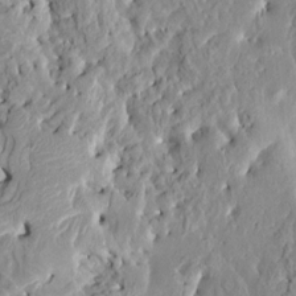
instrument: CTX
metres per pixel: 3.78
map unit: HNhu
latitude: 7.2915
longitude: -2.4979
